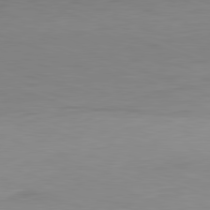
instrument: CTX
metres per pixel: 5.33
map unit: Hpe
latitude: -81.9367
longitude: 9.8611
